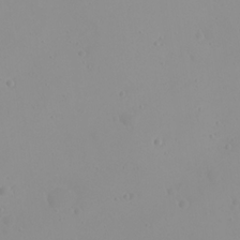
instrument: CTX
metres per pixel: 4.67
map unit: eHh
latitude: 21.5749
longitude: -63.7261
